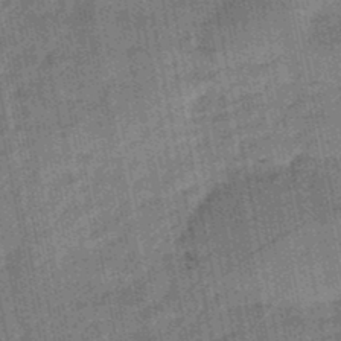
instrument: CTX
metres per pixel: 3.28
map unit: lHb
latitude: -47.9178
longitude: 78.0850
